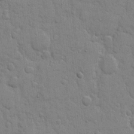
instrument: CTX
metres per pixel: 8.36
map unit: eHh
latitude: 9.4804
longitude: -66.9324
